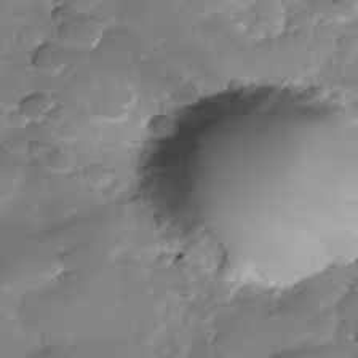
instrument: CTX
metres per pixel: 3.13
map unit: Nhe
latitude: -34.0661
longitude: -145.9528
